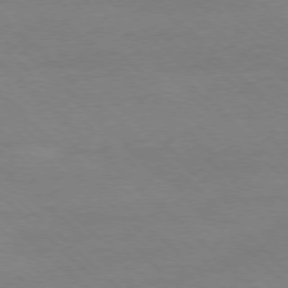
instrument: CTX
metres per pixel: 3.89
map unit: Ap
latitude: -77.8044
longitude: -86.6301
